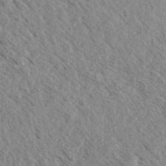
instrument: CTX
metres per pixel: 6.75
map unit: eHh
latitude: 34.7057
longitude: -140.2900
